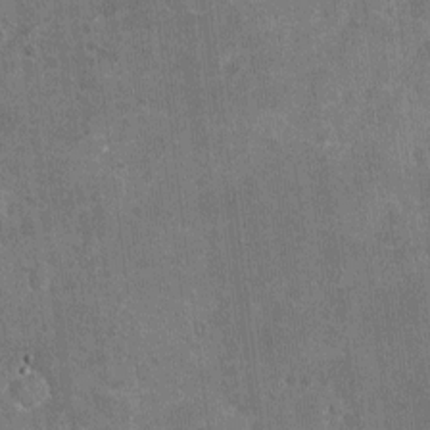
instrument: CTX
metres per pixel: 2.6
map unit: Nhu
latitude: -16.8975
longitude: -56.4223
